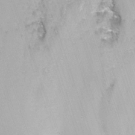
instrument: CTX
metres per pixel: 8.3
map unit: Nhu
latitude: -11.7667
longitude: -48.3467
